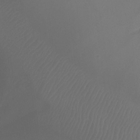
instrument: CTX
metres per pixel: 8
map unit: Ht
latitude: -7.3509
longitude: -31.6883
